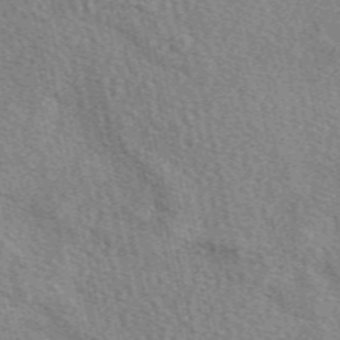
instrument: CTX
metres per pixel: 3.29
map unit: eAb
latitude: 50.3089
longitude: 114.3117
